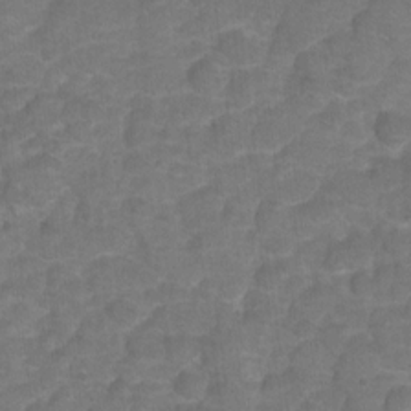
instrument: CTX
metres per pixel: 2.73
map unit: Hto
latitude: 5.2915
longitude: -31.4427
